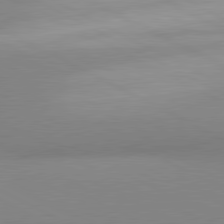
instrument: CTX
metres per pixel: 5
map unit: lApd
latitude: 80.7246
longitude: 134.7463
